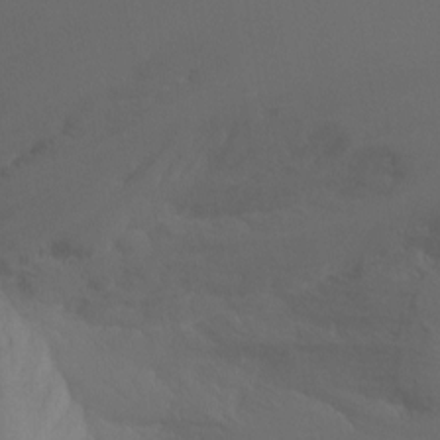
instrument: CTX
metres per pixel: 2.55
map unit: Ht
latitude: -8.8030
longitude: -32.9892
